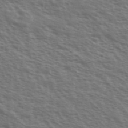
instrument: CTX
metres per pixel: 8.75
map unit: Ave
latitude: 38.3278
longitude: -111.4238
